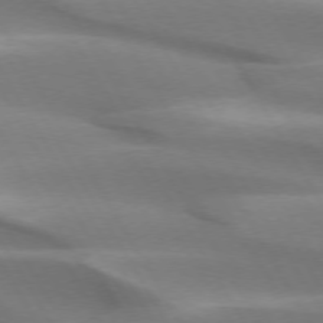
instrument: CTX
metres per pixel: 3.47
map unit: lApd
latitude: 73.3482
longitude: -51.4426
